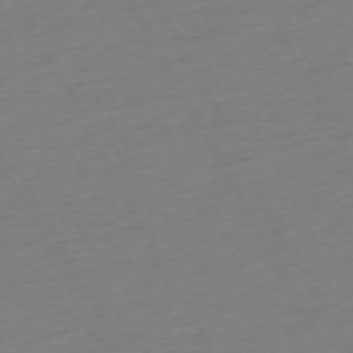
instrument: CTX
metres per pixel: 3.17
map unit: Ap
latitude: -73.9178
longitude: -69.4993
